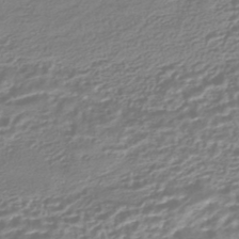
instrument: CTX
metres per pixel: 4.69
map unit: HNhu
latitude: -44.4062
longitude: 99.8989
